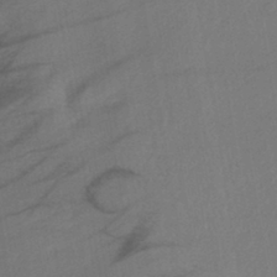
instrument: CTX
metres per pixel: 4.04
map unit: lHb
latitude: -40.3306
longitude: 72.8219
